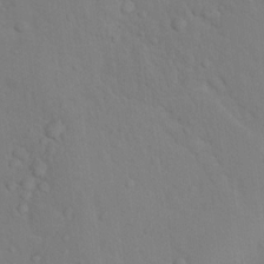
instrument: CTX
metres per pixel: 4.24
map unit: Nhu
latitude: 13.6505
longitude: -28.1955
